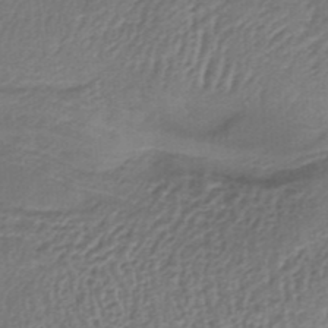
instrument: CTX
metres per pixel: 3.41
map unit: lHb
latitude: -37.2376
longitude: 58.9352
